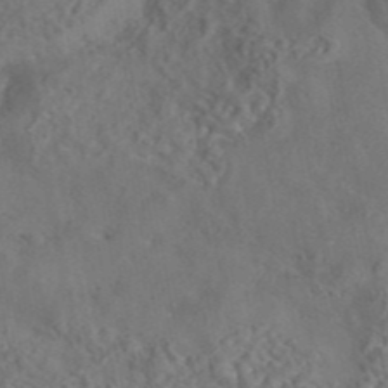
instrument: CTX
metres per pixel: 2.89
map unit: eAb
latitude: 43.1214
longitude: 105.0486
